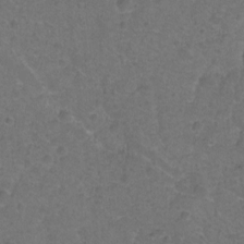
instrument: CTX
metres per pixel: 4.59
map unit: Hto
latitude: -2.4817
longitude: -34.8191
